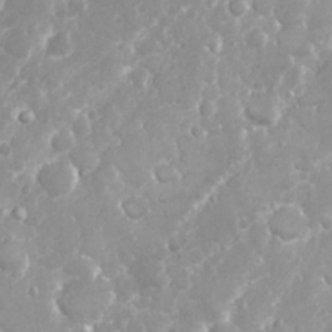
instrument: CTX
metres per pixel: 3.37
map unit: Nhu
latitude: 26.5546
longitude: -60.8947
